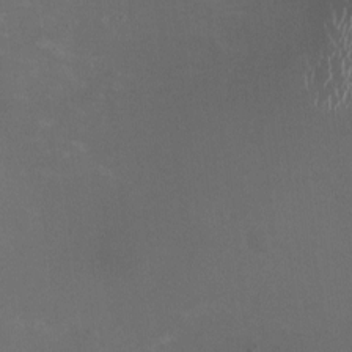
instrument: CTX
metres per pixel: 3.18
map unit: HNhu
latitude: -1.9556
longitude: -4.3845
